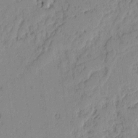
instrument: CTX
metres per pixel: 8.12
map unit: lAvf
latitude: -2.0849
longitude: -105.3482
